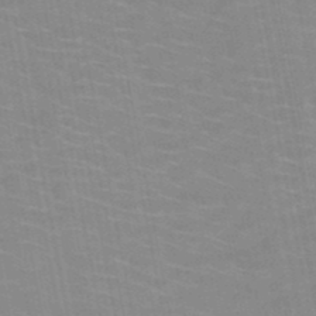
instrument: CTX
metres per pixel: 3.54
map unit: HNb
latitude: -48.6519
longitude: -47.7828
